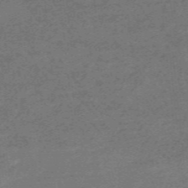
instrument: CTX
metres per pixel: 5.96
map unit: HNb
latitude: -55.5777
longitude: -46.3657
